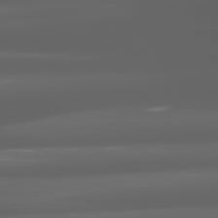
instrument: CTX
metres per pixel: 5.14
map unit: lApd
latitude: 80.7246
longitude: -140.0444
